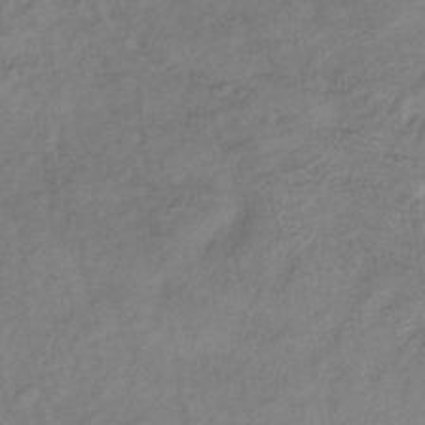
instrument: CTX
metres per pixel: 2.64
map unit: lHb
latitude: -33.7100
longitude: 65.1620
